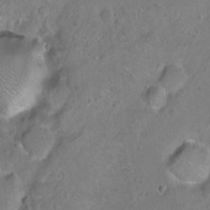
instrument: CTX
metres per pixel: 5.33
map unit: Hto
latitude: -7.1998
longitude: -36.2901
